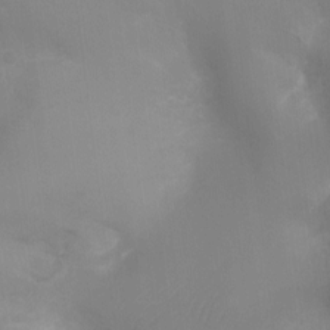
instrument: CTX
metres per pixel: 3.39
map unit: Ht
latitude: -8.7652
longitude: -24.2522
